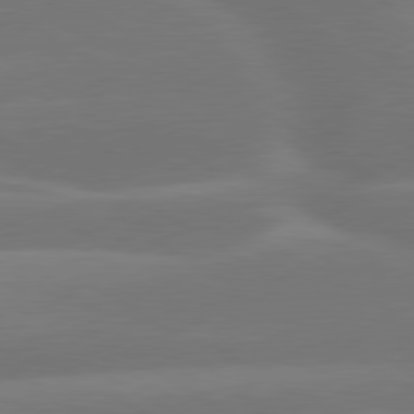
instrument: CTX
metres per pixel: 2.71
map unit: lApd
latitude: 79.9150
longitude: -150.7246
